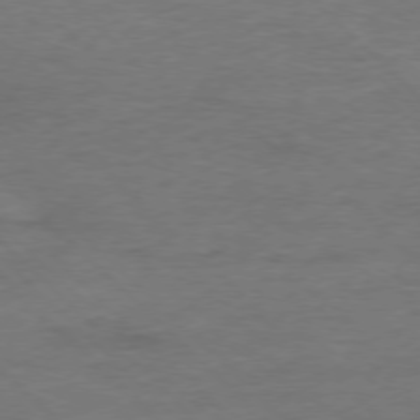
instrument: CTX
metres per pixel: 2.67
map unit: Ap
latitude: -77.5966
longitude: -88.8002
